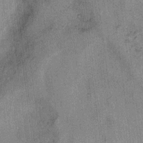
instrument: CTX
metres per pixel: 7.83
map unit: Ht
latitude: 9.1025
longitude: -37.2537
